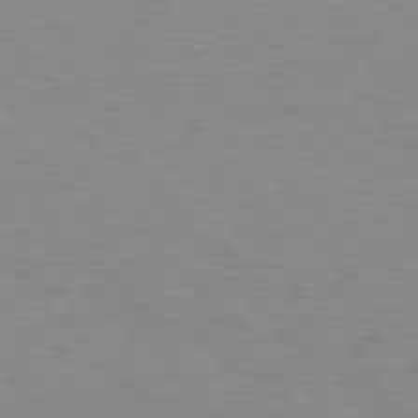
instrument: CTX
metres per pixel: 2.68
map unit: lApd
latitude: 77.7071
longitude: -59.4049
